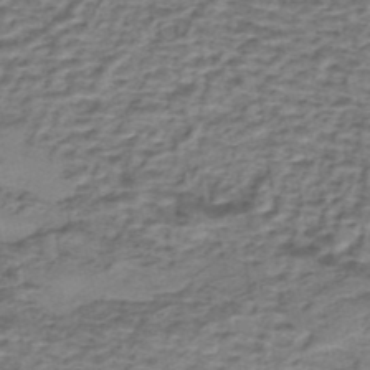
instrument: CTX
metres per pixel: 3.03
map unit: eHh
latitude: -42.9730
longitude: 119.8800
